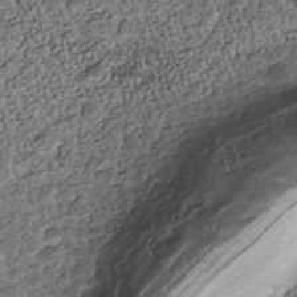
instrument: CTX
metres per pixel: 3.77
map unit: Nhe
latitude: -39.8423
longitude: -116.9325
